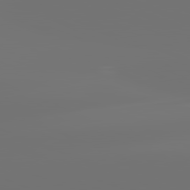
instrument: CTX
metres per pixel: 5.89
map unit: lApd
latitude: 82.1199
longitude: -153.5749
